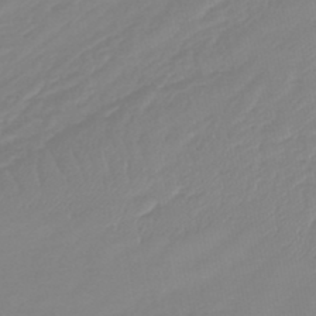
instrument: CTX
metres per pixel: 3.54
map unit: lHb
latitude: -45.5021
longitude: 72.4629
